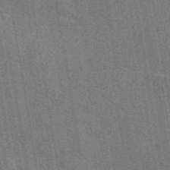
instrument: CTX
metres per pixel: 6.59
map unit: eAb
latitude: 50.1200
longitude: 116.0472
